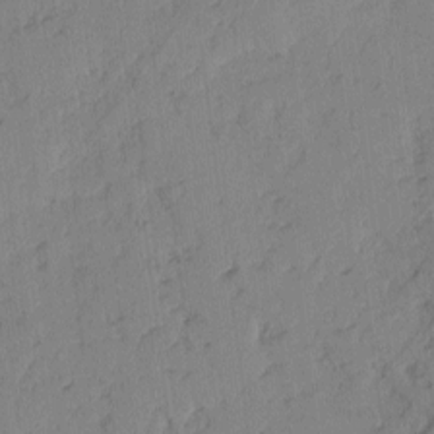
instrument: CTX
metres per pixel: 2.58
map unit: lAvf
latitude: -2.5006
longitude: -105.2726
